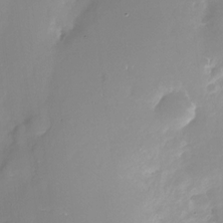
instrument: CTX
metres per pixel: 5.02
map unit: Nhu
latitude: -28.2740
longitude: -79.9528
